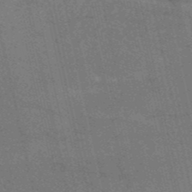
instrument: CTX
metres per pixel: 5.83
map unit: HNb
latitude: -53.2376
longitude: -48.0444
